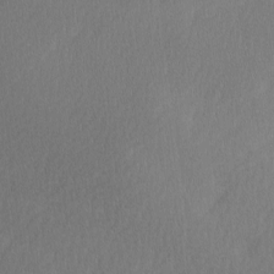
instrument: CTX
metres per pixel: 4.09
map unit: Ave
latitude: -0.4251
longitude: -114.1199
